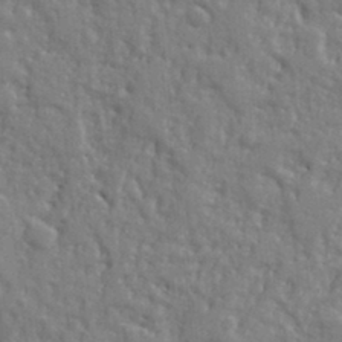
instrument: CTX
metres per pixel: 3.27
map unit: Ht
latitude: 10.1578
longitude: -77.1214
